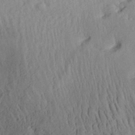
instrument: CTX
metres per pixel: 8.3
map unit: Aa
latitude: 28.5357
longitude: -136.0633
